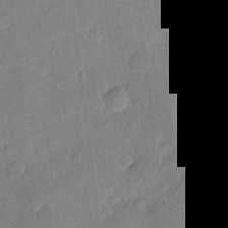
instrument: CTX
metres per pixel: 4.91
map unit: eHh
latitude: 3.9906
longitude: -72.0444
